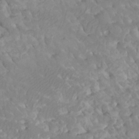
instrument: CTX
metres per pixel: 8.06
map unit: Ht
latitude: -3.7099
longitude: -27.8206
